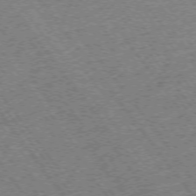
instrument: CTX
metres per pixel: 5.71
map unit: Ap
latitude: -75.2943
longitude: -87.9150
